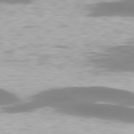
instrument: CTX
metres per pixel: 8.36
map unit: lApd
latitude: 79.2726
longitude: -47.4616
